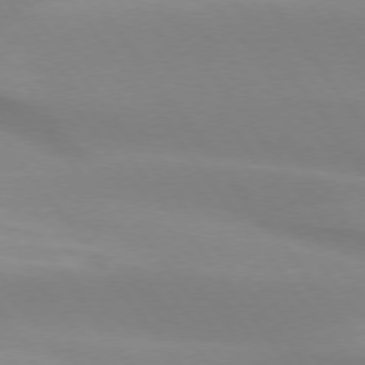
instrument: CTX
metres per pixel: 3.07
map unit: lApd
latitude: 74.2712
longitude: -49.5749
